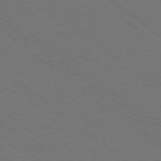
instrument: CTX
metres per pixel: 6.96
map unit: Ap
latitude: -79.1431
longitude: -64.6490
